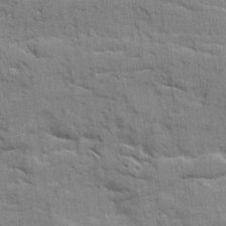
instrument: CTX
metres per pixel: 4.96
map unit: Ave
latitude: 20.1578
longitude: -129.3859
